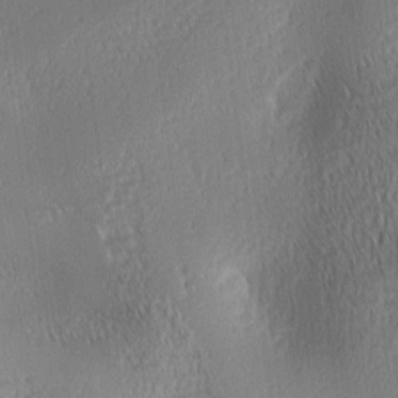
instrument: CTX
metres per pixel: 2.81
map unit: lAa
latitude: 0.6301
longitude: -116.4601
